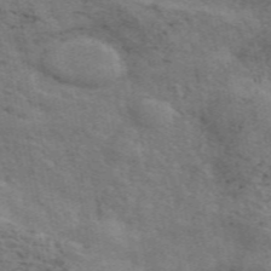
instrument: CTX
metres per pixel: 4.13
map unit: ANa
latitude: 50.3089
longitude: -81.2159
